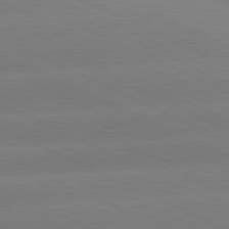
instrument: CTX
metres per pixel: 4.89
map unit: lApd
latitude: 81.2537
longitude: -155.1781
